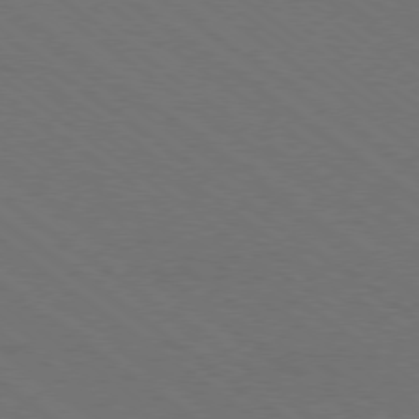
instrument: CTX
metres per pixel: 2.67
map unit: Ap
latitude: -79.0486
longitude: -64.1011
